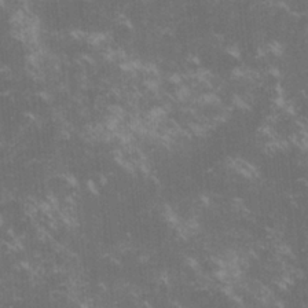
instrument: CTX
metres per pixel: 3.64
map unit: lHvf
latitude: -15.2754
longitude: -101.5938
